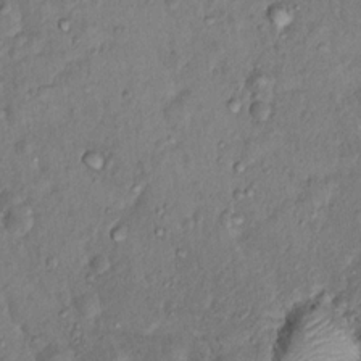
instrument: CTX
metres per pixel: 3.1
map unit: Hto
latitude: 14.3090
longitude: -29.6127
